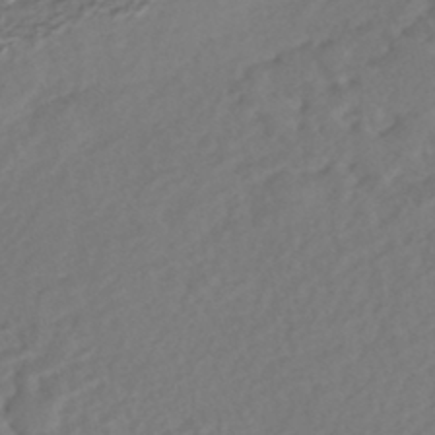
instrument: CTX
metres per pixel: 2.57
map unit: Nhe
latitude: -46.6518
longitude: -172.6301
